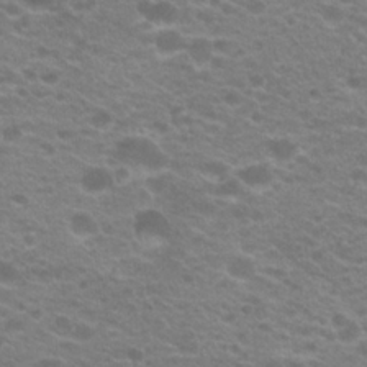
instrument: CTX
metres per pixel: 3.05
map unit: Hto
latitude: 21.3671
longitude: -37.3860
